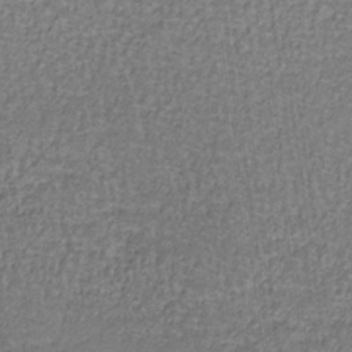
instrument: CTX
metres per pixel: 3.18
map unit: eHb
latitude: -33.0109
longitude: 67.6911
